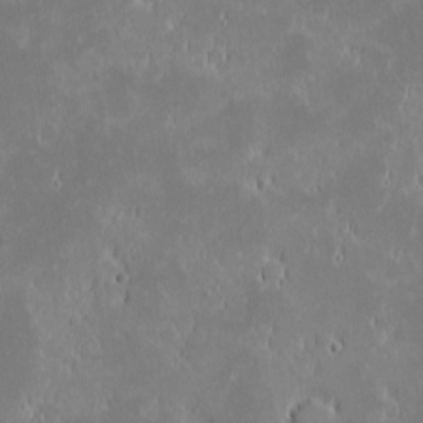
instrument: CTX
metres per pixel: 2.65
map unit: eHh
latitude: -1.8045
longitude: -84.2523
